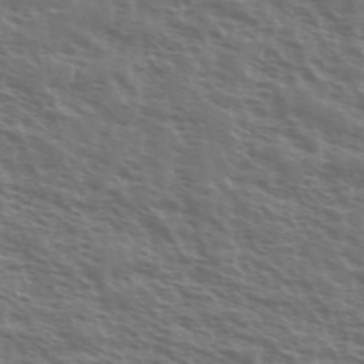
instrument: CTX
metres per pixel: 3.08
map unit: Ave
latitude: 38.4034
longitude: -111.3482
